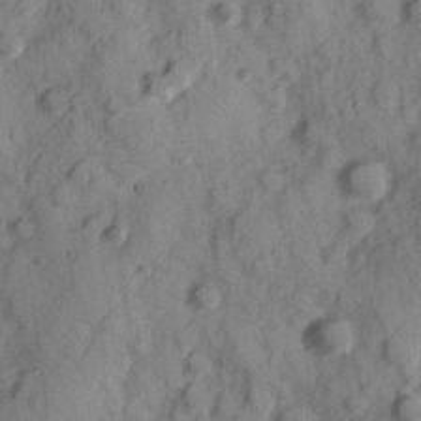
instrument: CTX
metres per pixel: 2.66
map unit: Hve
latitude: 25.2348
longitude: 147.3509
